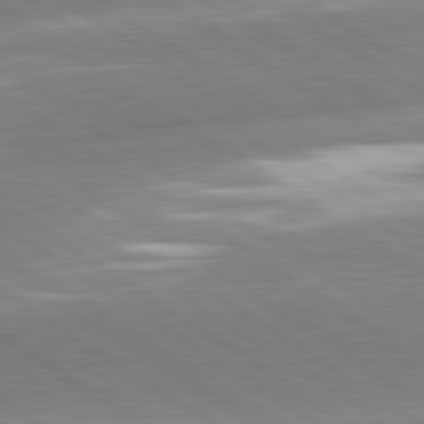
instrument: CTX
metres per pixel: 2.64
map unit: lApd
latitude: 81.4615
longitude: -157.8961
